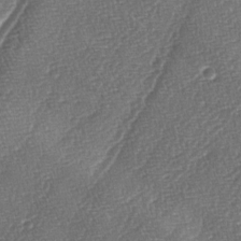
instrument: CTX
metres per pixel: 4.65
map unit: lAa
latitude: -4.5951
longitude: -129.5182
